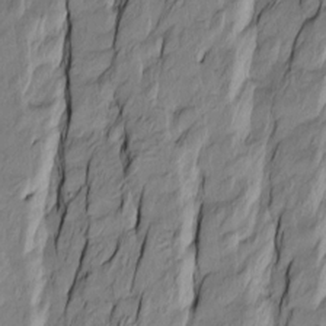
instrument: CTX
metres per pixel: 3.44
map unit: Htu
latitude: -10.0661
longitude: 176.5007
